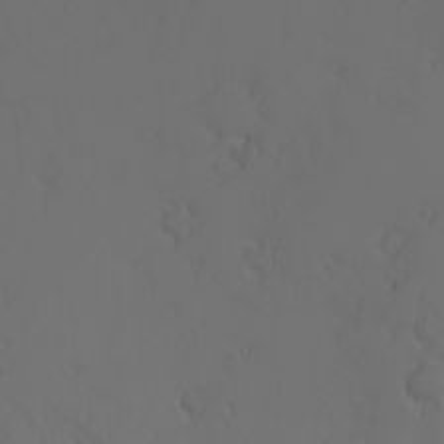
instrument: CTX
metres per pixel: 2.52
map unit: Nhu
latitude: -3.2564
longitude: -71.0080
